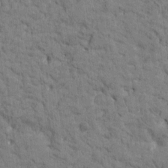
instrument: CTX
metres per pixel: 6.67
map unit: Htu
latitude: -2.8219
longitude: 175.0675
